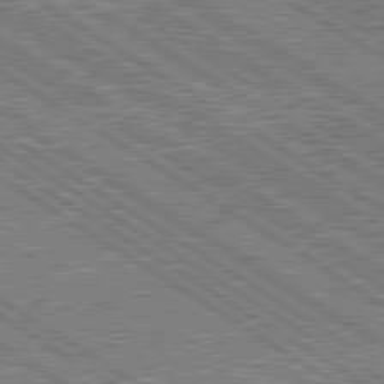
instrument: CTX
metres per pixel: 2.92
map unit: lApd
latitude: 79.6127
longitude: 169.2565
